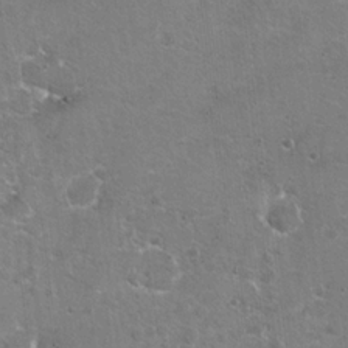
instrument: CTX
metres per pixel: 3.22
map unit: Hto
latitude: 20.0444
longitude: -48.9136
